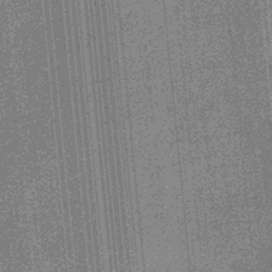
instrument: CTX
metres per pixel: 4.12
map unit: eHb
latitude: -31.4643
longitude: 73.7477
